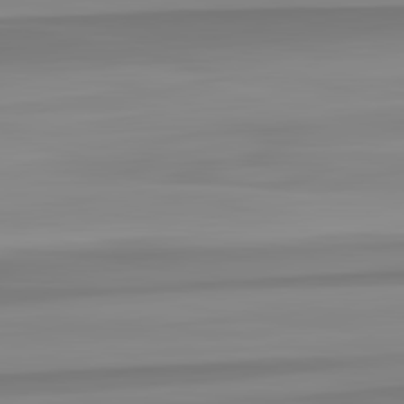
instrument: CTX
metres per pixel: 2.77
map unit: lApd
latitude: 82.8380
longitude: 173.0675
